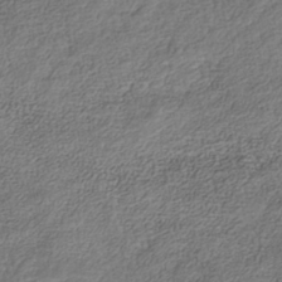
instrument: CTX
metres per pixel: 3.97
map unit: Nhe
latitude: -40.5951
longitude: -110.5357
